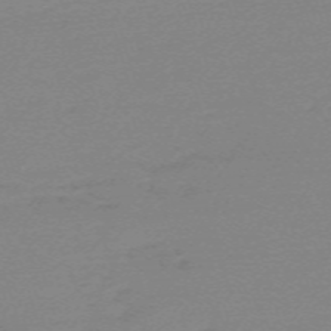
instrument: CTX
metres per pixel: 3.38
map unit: eHh
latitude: -62.1983
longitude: 52.3117
